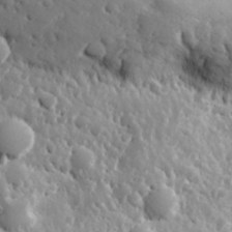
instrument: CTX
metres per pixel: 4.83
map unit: Hve
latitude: 24.5734
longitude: 146.1228
